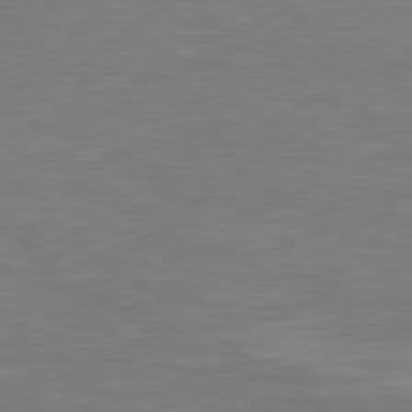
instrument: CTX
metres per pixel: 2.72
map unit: Hpe
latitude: 79.3293
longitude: -126.8191
